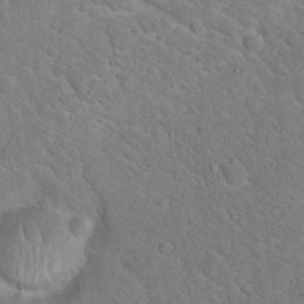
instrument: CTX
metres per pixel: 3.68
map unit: Hto
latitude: 19.0836
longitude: -50.9135
